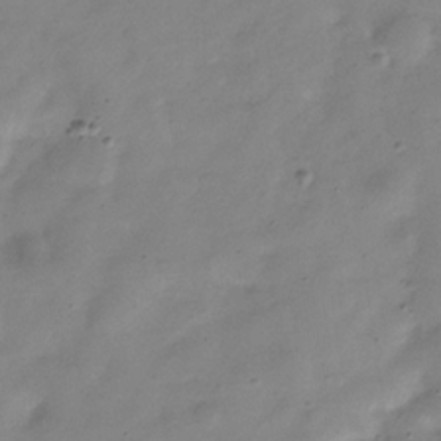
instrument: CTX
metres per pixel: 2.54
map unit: Hve
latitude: -32.3496
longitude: 90.7275
